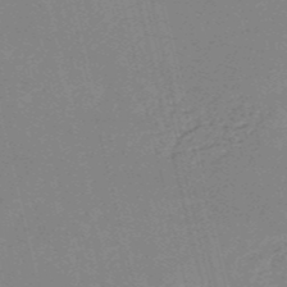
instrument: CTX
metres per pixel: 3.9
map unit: HNb
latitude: -53.0486
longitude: -37.2915
